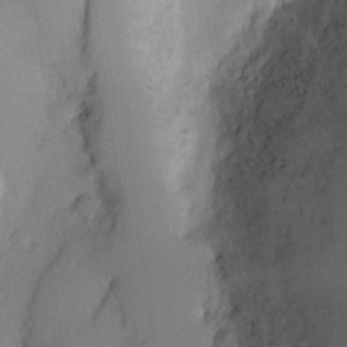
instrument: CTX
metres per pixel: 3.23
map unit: Ht
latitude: -5.1053
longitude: -19.4237
